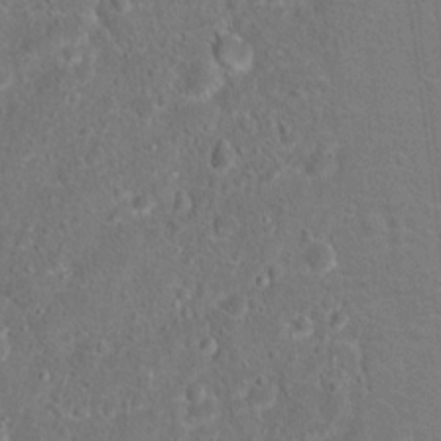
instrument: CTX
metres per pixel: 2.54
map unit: Hto
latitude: 17.1403
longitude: -41.3670
